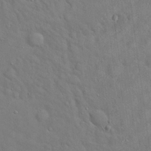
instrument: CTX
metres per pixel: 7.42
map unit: Hto
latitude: 18.9891
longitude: -53.1403
